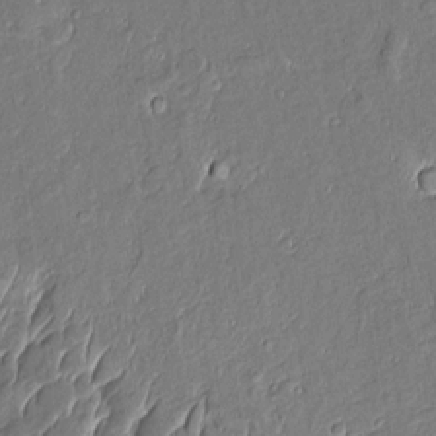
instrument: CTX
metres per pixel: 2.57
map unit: Aa
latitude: 9.1970
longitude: -132.0822
